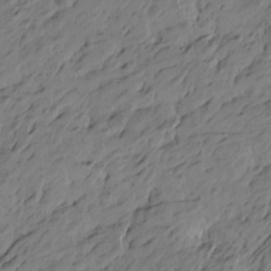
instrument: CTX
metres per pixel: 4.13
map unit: Htu
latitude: -5.7288
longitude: -179.4616
